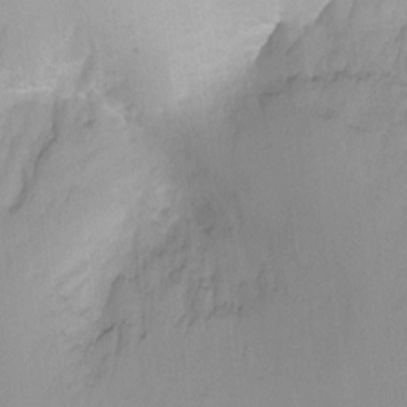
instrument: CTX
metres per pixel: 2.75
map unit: Ht
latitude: -8.6140
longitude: -21.4049
